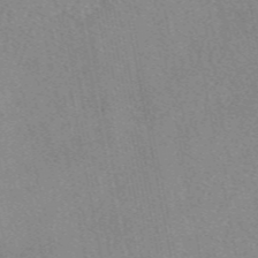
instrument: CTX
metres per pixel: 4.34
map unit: eAb
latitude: 48.8380
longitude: 107.0298
